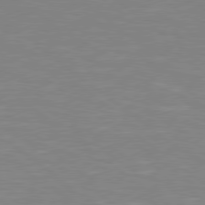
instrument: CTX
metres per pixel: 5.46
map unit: Hpe
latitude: 78.4790
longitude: -149.0647
